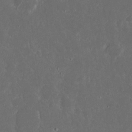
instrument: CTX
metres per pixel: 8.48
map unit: eHh
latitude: 16.9514
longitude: -73.8584
